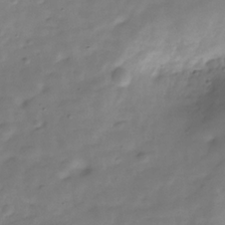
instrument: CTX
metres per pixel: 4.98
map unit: Hve
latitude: -30.5196
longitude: 91.7100
